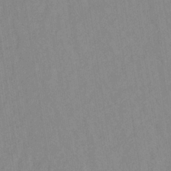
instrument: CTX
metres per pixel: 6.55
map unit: lHb
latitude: -35.2187
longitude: 71.8422
